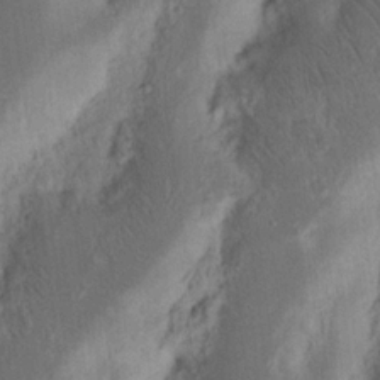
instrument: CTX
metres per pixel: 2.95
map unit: Nhu
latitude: 16.0633
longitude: -74.3278
